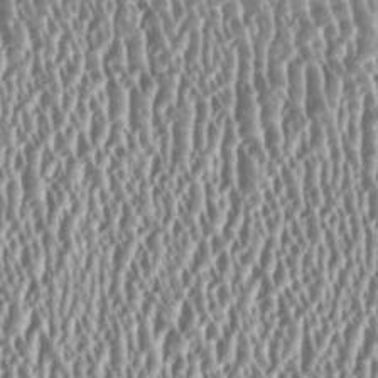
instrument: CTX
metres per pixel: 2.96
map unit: HNhu
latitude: 0.5167
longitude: 0.4629
